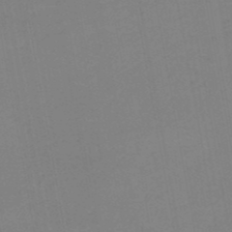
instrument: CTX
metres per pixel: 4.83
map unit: HNb
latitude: -50.4251
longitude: -51.4804
